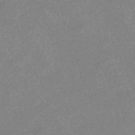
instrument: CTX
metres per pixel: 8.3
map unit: eHb
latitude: -37.7099
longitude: 77.0109
